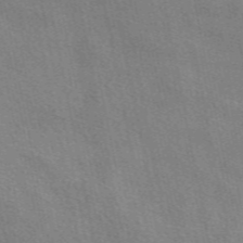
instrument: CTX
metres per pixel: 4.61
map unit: eAb
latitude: 50.8758
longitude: 116.8785
